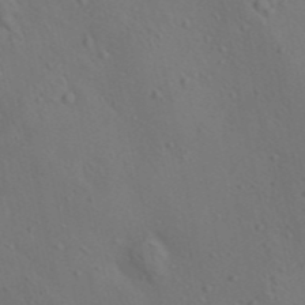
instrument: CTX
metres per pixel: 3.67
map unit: lAa
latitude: 22.4412
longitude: -138.5546
